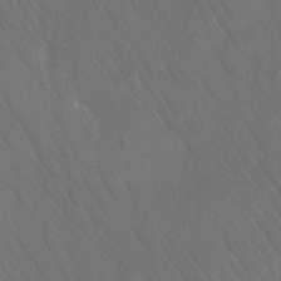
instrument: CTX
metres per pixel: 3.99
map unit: Ht
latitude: -11.9556
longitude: -43.4993
